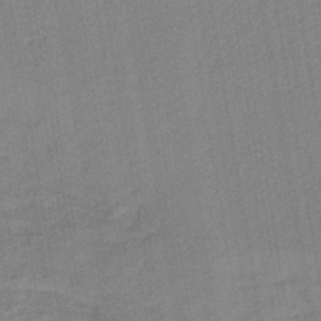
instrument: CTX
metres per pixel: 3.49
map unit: lHb
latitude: -40.5385
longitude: 60.6707
